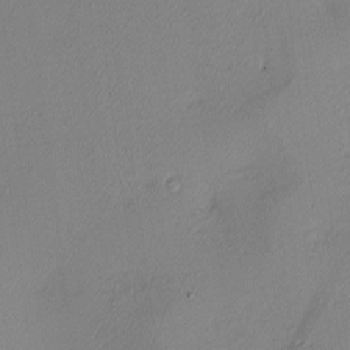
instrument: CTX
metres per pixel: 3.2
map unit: lAa
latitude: 3.0269
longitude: -115.8772
